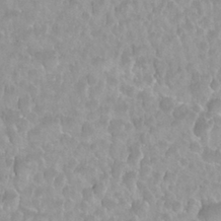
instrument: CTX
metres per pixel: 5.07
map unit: Nhu
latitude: 27.1970
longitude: -53.8772
